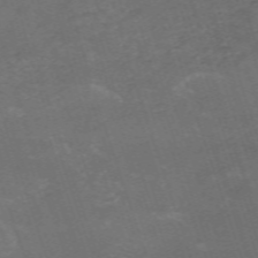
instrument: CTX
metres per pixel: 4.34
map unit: HNb
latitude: -54.4440
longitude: -36.4412
